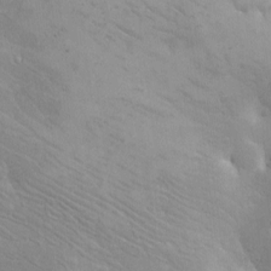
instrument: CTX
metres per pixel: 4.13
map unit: eHh
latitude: -8.4818
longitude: -68.7435
